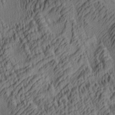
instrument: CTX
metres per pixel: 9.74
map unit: lAa
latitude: 4.1389
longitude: -115.3292
